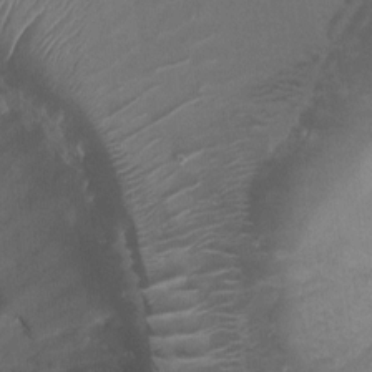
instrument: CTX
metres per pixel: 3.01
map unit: Ht
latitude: -1.6344
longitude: -19.9717
